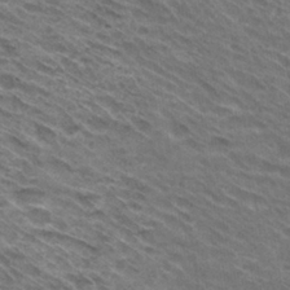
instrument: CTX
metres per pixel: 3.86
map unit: Hto
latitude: 31.1026
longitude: -45.0647
